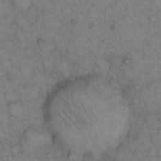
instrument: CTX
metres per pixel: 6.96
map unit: eHh
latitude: 15.4427
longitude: -64.3089
